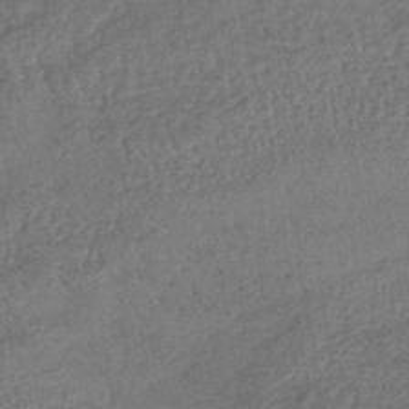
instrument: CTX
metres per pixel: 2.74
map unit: lHb
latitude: -40.7463
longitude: 68.7652
